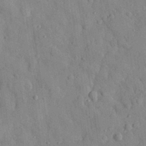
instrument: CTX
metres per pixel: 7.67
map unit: eHh
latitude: 29.0836
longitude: -77.4615
